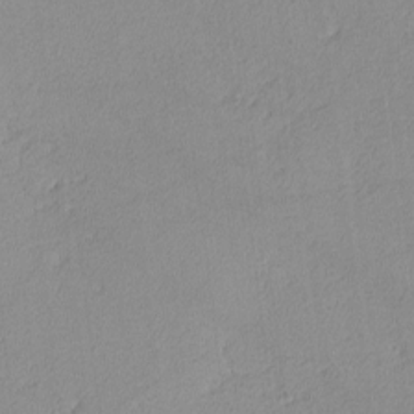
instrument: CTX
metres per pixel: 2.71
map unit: lHvf
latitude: -13.3132
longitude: -102.5546
